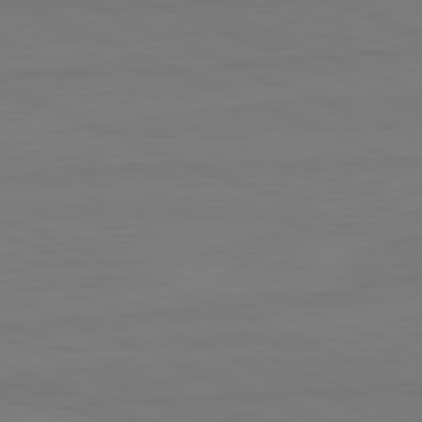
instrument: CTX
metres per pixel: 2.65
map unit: lApd
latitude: 81.8772
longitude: -178.7247
